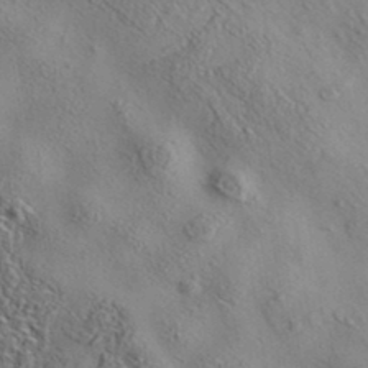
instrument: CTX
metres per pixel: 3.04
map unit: eAb
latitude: 35.7827
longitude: 109.9556
